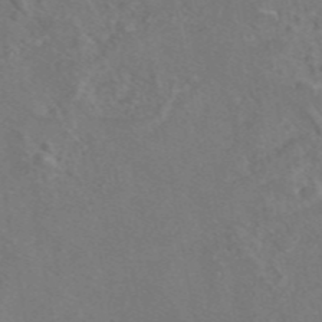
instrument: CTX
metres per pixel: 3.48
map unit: eAb
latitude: 46.0822
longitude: 110.1794
